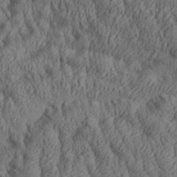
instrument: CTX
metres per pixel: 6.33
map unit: Aa
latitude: 29.7638
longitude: -138.1578
